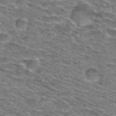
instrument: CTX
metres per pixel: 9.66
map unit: Nhu
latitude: 28.7435
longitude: -49.0836
